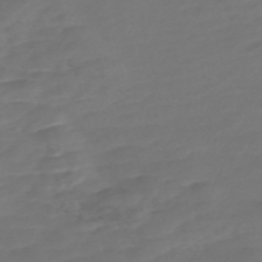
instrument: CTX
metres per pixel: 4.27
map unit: Nve
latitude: -58.4817
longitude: 57.4643
